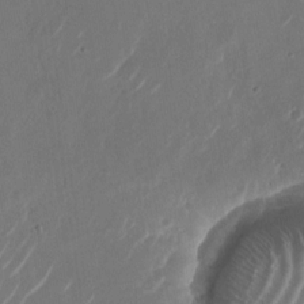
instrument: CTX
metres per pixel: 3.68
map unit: Nhu
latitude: -28.5763
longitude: -70.6868
